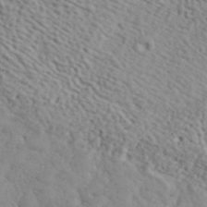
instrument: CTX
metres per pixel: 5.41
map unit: ANa
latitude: 41.7260
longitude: 52.7274
